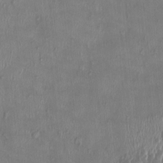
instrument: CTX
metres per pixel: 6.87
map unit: HNhu
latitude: 2.5923
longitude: -6.0822
